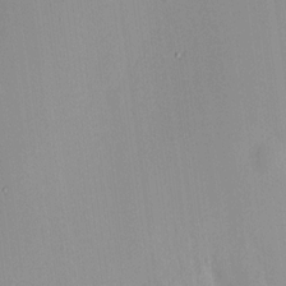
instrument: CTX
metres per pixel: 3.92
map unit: HNhu
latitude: 7.6505
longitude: 14.7275
